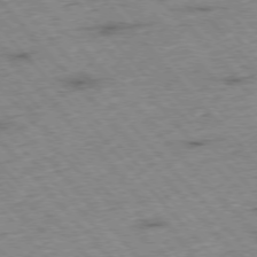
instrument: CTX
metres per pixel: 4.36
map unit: Hpe
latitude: -76.4818
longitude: -16.5357
